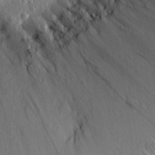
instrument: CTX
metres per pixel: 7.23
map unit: Aa
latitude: 25.6882
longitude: -144.9702
